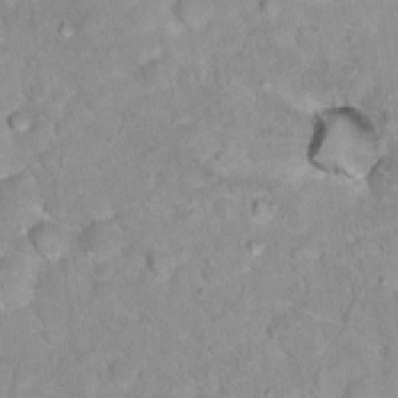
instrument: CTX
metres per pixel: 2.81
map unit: Hto
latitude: 17.1970
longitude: -36.0255
